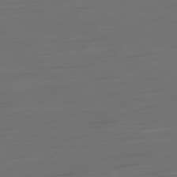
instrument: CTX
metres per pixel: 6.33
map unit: Ap
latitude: -79.9178
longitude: -55.0647
